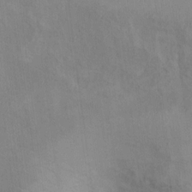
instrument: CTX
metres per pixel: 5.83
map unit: Hto
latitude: 6.7246
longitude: -37.5938
